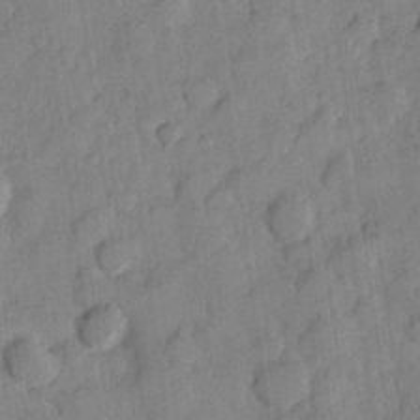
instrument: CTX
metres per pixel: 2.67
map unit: Hve
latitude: 23.7827
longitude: 148.8786
